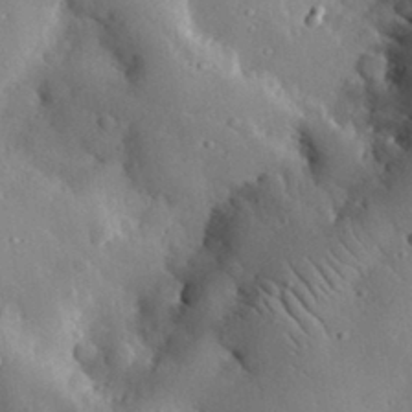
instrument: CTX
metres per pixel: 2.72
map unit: lHvf
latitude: 32.8947
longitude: -84.8947
